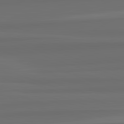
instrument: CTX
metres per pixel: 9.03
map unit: lApd
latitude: 82.8380
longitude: 158.9730
